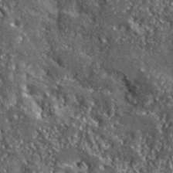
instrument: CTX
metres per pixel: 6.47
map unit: lHvf
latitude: 42.0633
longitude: -89.5560
